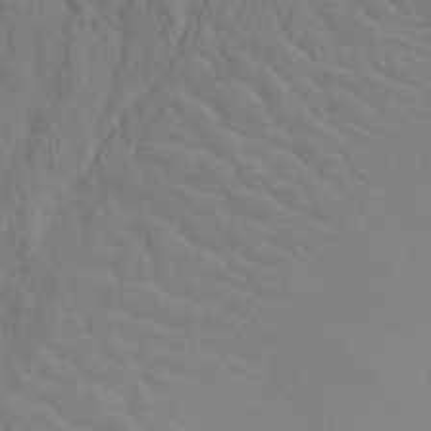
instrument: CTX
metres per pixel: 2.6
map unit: Ave
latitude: 23.4237
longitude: -132.8947
